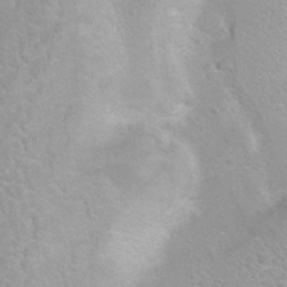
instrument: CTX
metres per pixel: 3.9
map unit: Hto
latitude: 7.4237
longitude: -30.7436
